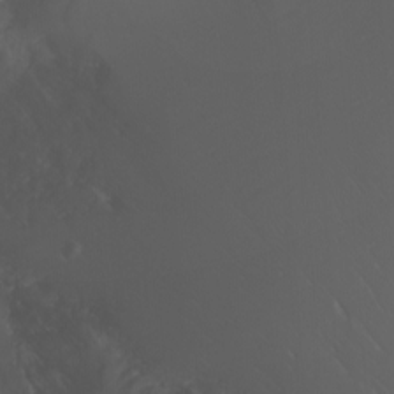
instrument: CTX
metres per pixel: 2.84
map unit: Nhu
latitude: -7.8611
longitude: -81.2348
